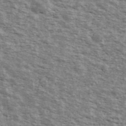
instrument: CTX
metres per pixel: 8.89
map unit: Ave
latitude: 40.7435
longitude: -109.6882
